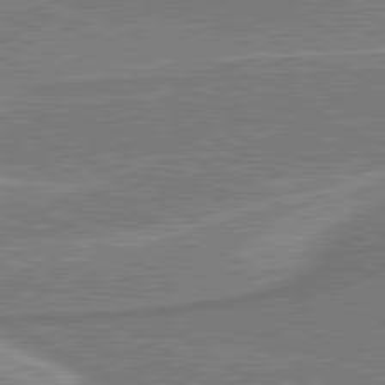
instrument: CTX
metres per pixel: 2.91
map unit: lApd
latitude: 80.9136
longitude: 142.5573
